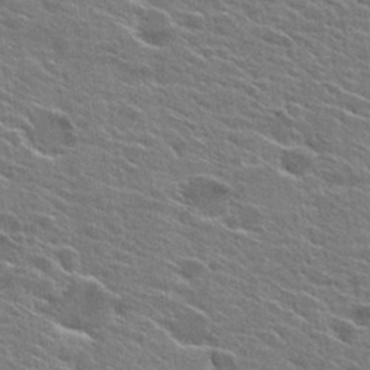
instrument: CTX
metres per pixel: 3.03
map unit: Hto
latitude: 27.1403
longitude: -43.3293
